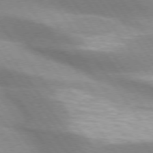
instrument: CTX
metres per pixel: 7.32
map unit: lApd
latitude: 75.0270
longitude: -63.9528
